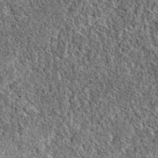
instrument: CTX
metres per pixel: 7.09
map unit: eAb
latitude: 37.6127
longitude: 110.9731
